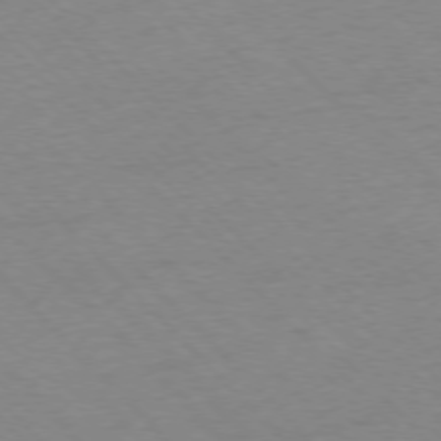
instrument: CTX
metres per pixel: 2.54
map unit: Hpe
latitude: -76.9542
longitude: -11.3482
